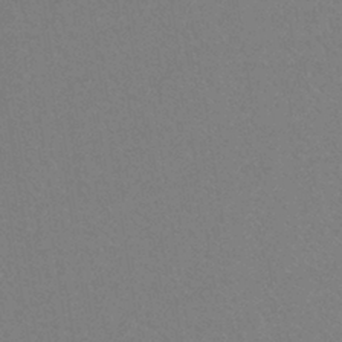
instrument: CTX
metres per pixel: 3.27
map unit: lHb
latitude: -38.7841
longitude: 58.3117
